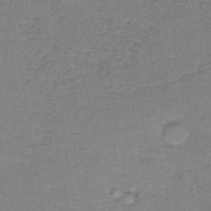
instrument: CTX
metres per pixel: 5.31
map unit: eAb
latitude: -36.1227
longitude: 52.6896
